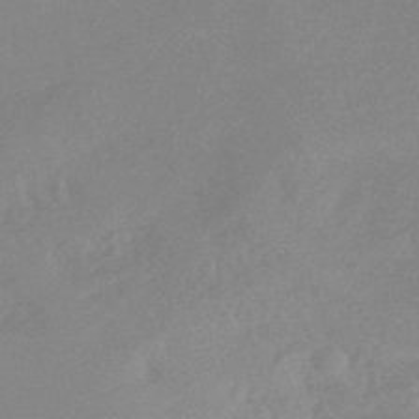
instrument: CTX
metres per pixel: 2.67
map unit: HNhu
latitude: -44.0283
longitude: 91.1243
